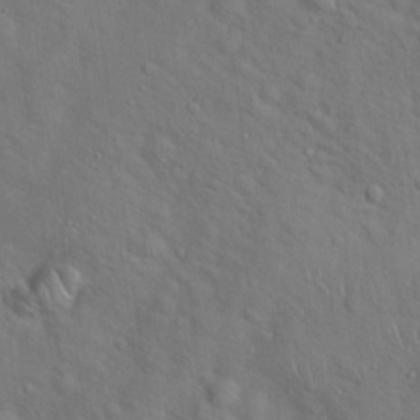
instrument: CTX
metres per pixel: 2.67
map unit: Hto
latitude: 18.6490
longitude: -53.4427
